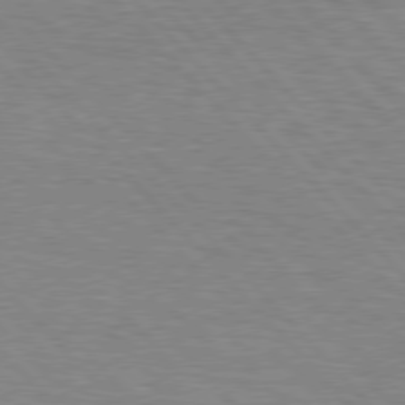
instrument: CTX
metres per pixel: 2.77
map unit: Hpe
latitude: 77.0458
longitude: -157.8772
